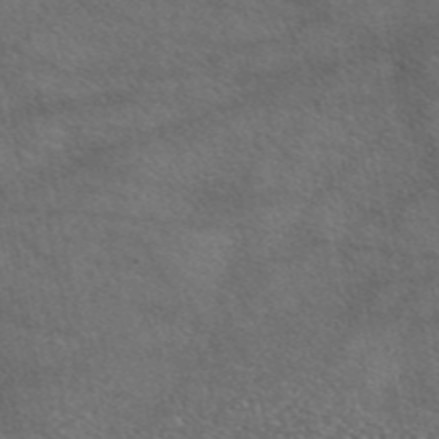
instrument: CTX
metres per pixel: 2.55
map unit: eAb
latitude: 45.5560
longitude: 113.8800
